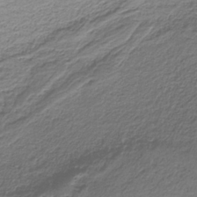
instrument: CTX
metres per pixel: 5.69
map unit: HNb
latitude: -35.1053
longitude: 58.0283
